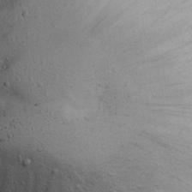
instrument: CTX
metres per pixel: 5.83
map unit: eHh
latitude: 24.5923
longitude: -72.4601
